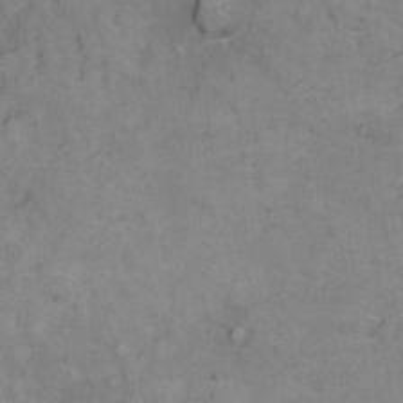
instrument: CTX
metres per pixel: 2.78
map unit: Ht
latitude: 8.6679
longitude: -38.4412
